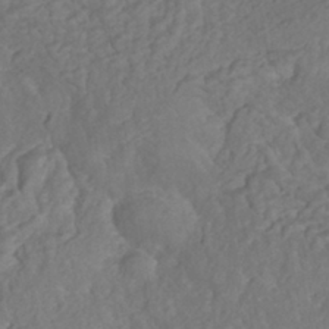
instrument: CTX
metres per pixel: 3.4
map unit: HNhu
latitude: -40.3873
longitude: 108.4440
